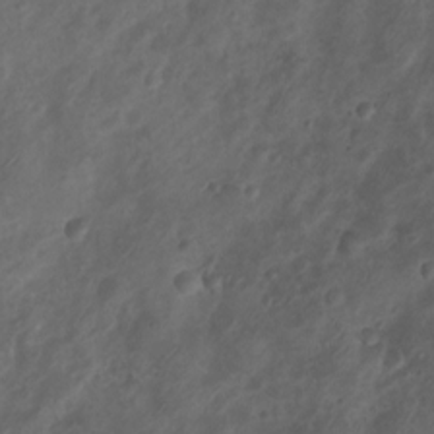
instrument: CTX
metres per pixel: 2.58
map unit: Nhu
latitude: 6.8758
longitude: -22.3845
